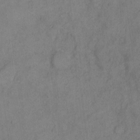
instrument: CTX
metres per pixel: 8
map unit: Hto
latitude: 4.7057
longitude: -61.0647
